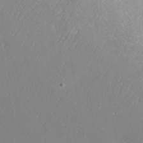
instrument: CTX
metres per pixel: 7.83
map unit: ANa
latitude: 41.4993
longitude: 28.1039
